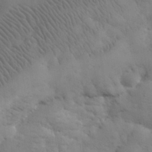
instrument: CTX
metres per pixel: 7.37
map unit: eHh
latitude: 31.5371
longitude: -67.7449
